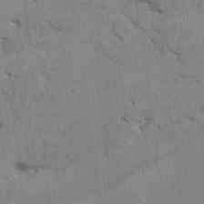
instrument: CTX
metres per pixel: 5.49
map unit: HNhu
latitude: -0.4818
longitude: -6.7057
